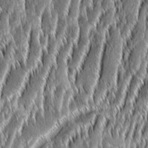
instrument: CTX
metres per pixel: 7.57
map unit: Aa
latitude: 8.4223
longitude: -130.3090
